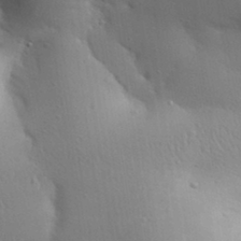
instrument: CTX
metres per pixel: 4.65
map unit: Aa
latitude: 31.8395
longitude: -144.1200
